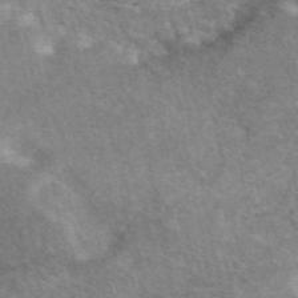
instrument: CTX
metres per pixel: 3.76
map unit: eAb
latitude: 47.2159
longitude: 118.7652
